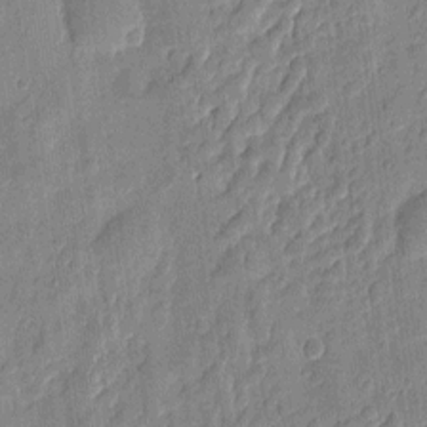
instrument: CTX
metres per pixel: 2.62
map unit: eHh
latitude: 7.7450
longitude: -73.9906
